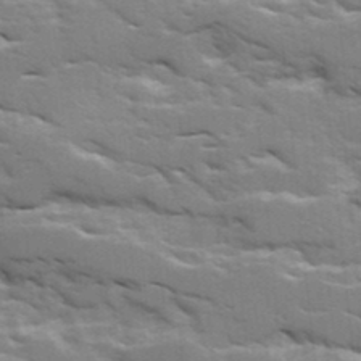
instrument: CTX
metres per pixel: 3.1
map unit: Ave
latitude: 18.0633
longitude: -129.8016
